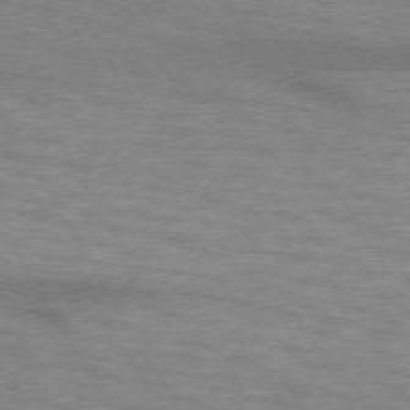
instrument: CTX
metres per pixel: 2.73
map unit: lApd
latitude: 73.5560
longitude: -55.9528
